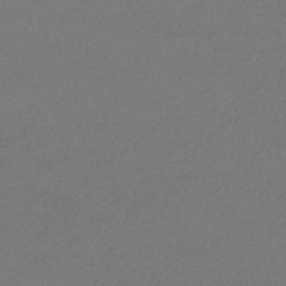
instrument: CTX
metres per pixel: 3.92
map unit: eHb
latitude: -32.8597
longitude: 69.6532
